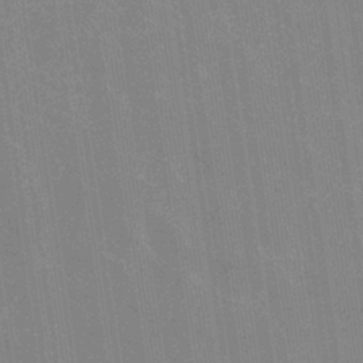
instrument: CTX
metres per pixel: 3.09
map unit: eHb
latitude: -36.5195
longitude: 76.4062
